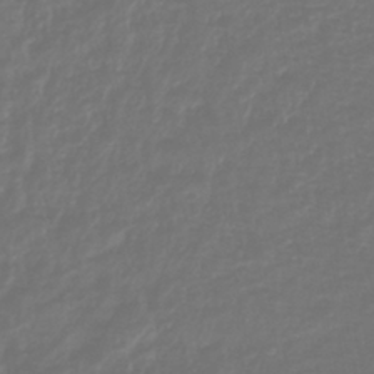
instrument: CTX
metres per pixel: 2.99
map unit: lHb
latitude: -41.6911
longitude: 76.5952
